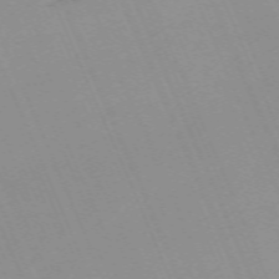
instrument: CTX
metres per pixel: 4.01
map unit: Nhu
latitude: -67.8800
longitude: 38.9920
